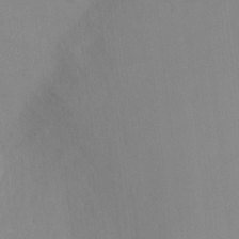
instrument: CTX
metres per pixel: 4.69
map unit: Ht
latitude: -10.4440
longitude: -45.8772
